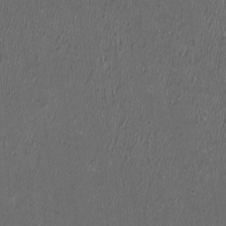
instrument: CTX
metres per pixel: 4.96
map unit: HNhu
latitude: 0.7435
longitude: -0.5923
